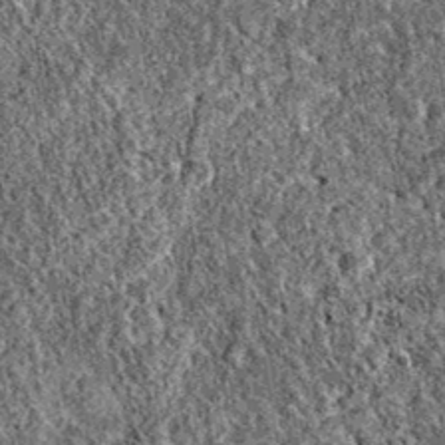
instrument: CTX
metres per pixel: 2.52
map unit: eAb
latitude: 37.3481
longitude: 111.7478
